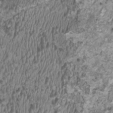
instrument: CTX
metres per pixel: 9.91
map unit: HNhu
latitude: 1.6316
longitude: -1.0647
